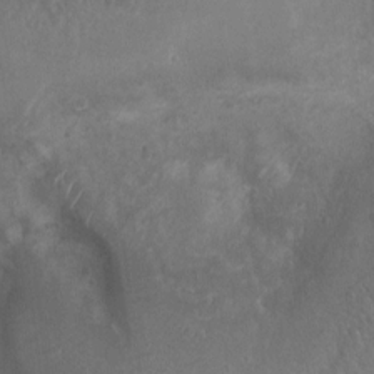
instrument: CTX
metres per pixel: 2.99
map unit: Ht
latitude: 2.1389
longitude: -19.7260
